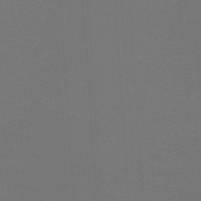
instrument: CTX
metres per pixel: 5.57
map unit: lHb
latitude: -47.3698
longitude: 64.1984
